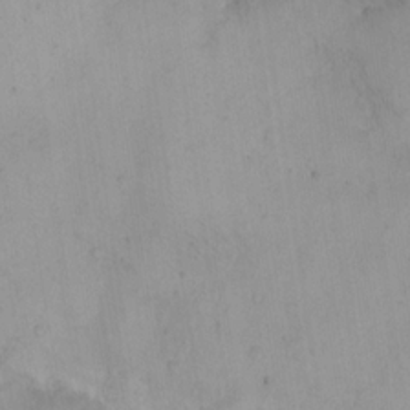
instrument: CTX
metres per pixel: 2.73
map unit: eHh
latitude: -9.5777
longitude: -66.9135
